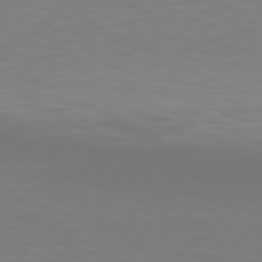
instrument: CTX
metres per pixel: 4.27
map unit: Hpe
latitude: 78.4412
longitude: -121.4238
